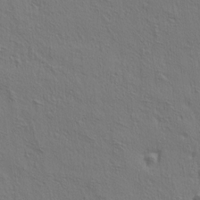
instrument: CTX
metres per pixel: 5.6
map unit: lAa
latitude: 4.9514
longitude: -113.0647
